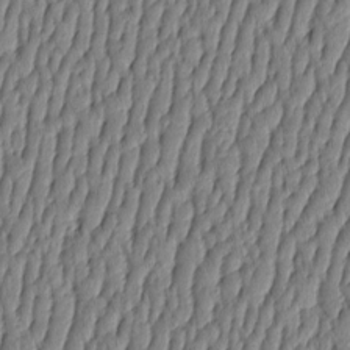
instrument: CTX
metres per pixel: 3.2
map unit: HNhu
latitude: -3.7666
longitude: 13.8234
